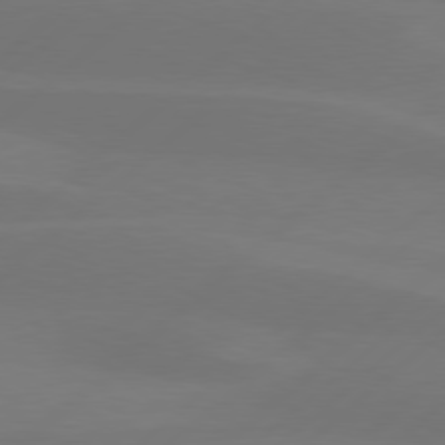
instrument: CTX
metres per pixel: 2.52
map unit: Hpe
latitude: 78.0822
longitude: -130.8002
